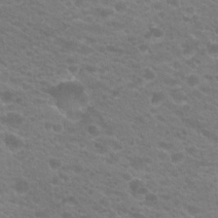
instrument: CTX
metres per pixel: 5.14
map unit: Hto
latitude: 20.3656
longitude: -38.2333
